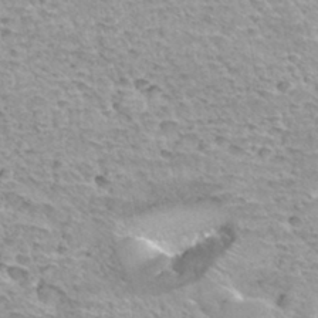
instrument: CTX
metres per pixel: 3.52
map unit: Hto
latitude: 33.5182
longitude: -40.2144
